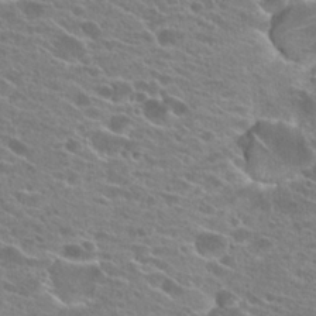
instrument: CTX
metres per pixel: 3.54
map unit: Hto
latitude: 24.6112
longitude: -42.6302
